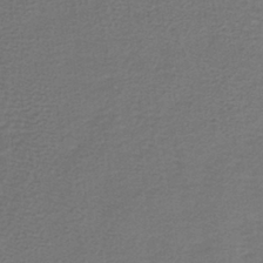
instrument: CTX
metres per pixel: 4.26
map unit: lHb
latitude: -38.3873
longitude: 57.9745
